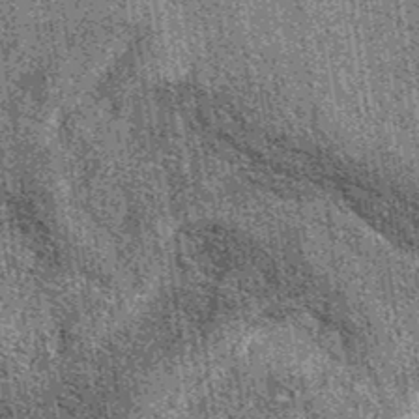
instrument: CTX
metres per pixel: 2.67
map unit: eAb
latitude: 37.8583
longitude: 107.4643
